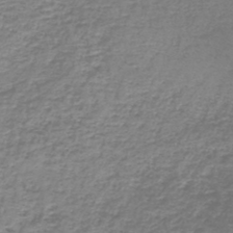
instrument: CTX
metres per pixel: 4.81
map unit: lHb
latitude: -44.1984
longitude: 58.7841
